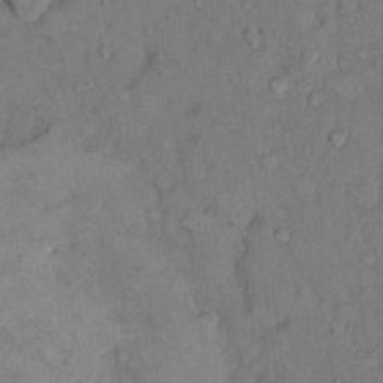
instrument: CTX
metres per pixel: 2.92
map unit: Hto
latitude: 10.3278
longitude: -62.0444
